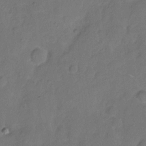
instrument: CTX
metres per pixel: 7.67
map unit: Hto
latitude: 4.9892
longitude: -61.3670
